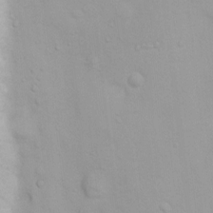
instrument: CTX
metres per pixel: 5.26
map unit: Ht
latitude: 3.8205
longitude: -22.7435
